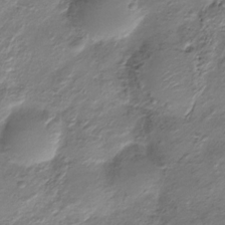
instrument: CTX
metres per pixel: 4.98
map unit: HNhu
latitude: -21.8611
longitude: 84.7274
